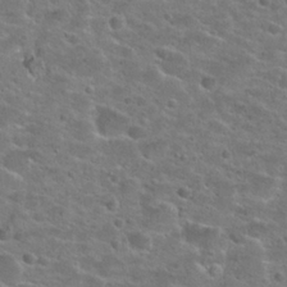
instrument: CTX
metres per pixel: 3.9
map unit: Hto
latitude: 25.2725
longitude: -49.8961
